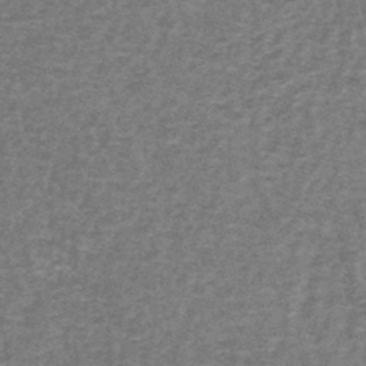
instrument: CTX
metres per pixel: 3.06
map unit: lHb
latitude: -43.3320
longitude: 55.5021
